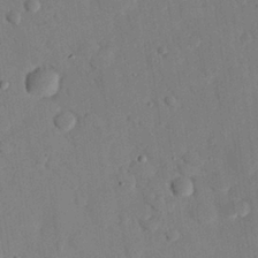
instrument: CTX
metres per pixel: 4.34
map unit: eHh
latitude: 26.8002
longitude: -79.6127
